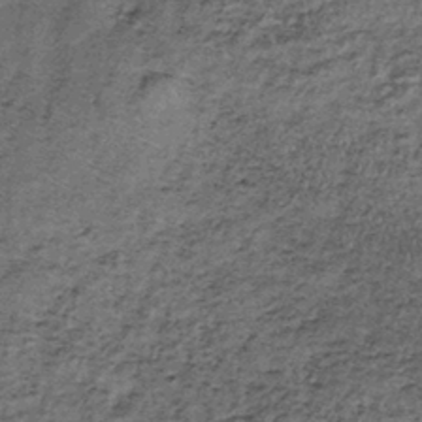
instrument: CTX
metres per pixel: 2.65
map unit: lHb
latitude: -38.9919
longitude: 66.2929
